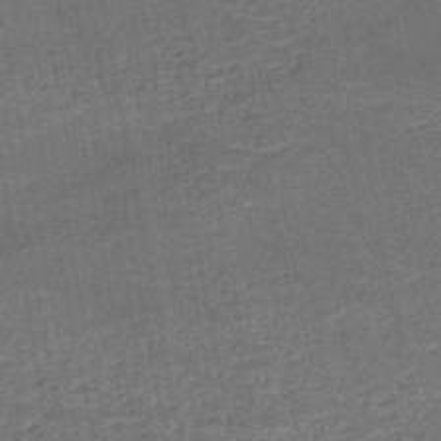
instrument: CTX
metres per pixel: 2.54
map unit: HNb
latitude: -50.9353
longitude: -49.5560
